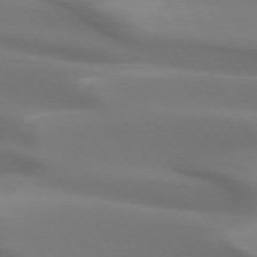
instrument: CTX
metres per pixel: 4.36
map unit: lApd
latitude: 73.1970
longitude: -50.0822
